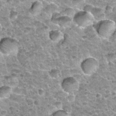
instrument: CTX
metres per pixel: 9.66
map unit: Nhu
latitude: 32.3845
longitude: -52.5545
